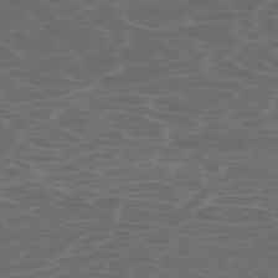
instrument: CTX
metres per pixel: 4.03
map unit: Hpe
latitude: -73.6155
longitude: 6.5196
